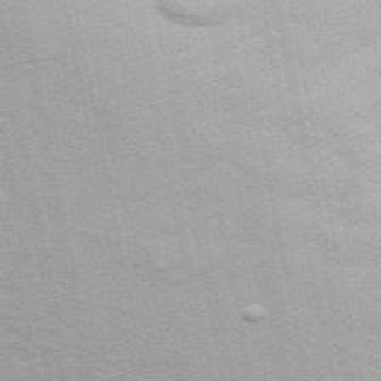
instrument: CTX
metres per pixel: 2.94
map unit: ANa
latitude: 48.8380
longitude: -76.8758
